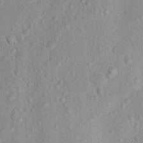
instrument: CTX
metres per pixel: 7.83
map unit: Nhu
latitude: 14.1578
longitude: -28.7435
